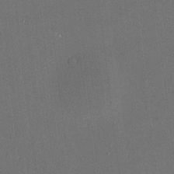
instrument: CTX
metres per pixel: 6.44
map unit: HNhu
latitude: 13.2915
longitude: 12.7841
